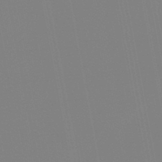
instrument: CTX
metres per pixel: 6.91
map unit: HNb
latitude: -45.8233
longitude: 55.7856
